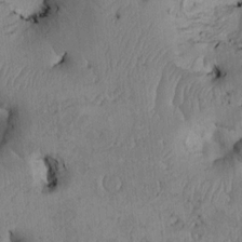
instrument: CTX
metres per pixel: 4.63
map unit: Htu
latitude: 3.1214
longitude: 148.6897
